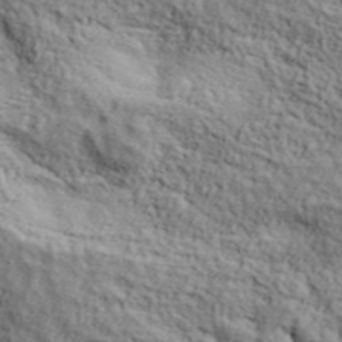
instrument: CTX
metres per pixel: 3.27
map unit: lHvf
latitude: 37.0270
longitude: -86.8569
